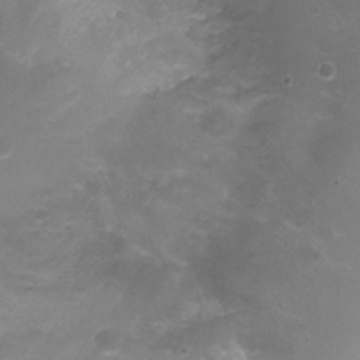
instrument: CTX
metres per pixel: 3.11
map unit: Nhu
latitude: 5.0836
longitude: -17.7450
